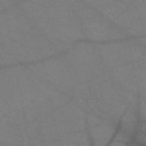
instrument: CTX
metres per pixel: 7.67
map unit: HNb
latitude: -51.9745
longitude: -42.9325
